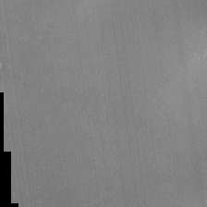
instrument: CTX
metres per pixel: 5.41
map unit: Nhu
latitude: -28.2362
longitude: -74.8758
